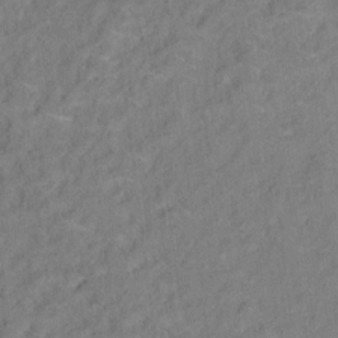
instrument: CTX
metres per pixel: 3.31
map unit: Ht
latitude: 12.2523
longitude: -39.5560
